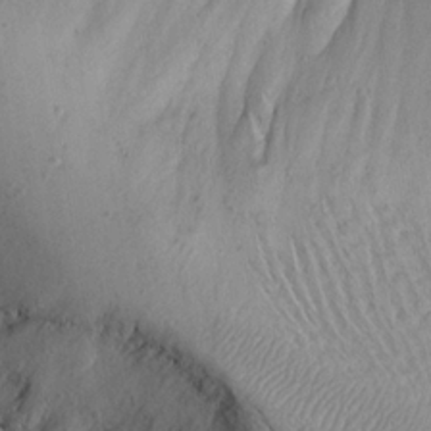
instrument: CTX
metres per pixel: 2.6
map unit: Aa
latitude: 19.5371
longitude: -144.6490
